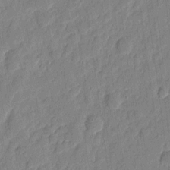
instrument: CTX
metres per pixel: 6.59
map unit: eHh
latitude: 7.3671
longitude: -74.1389
